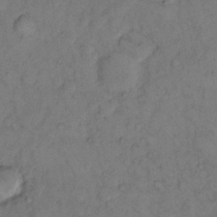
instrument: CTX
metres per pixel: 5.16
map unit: eHh
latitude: 12.3467
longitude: -63.1026
